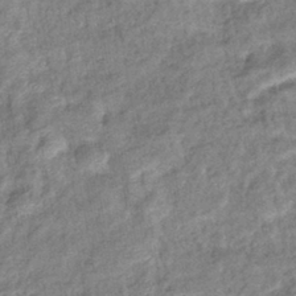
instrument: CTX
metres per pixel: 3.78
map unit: eHb
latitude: -39.7478
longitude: 80.9164
